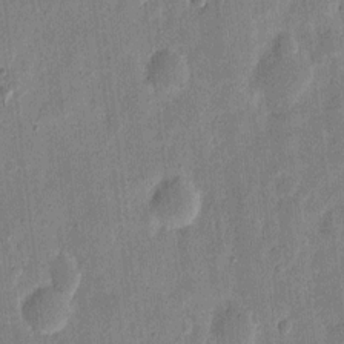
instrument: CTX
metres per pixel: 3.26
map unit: eHh
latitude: 7.4993
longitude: -71.3104
